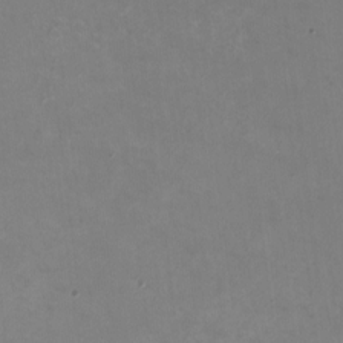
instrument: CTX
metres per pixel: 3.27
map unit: HNhu
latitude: -1.5588
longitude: -4.7246
